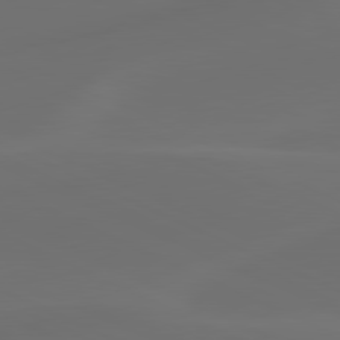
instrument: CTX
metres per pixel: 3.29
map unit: lApd
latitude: 80.6490
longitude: -82.5356
